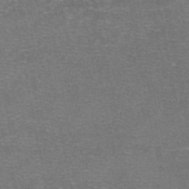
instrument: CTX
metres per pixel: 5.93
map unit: eAb
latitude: 47.9150
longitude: 104.2172
